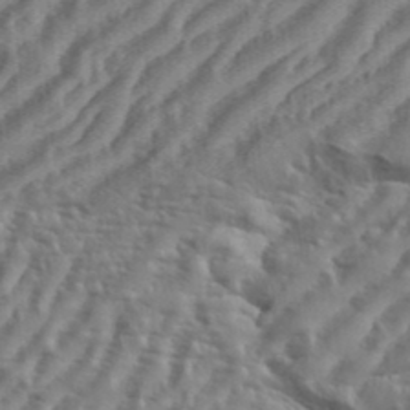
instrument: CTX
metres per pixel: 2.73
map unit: eHh
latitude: 36.3656
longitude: -134.2522
